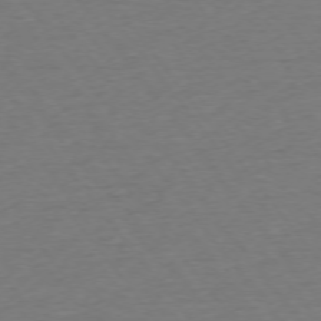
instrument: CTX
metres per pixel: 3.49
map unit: Ap
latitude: -74.9920
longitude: -89.2726
